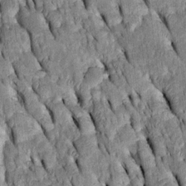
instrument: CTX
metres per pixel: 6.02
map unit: Htu
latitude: -2.8030
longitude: 151.4832
